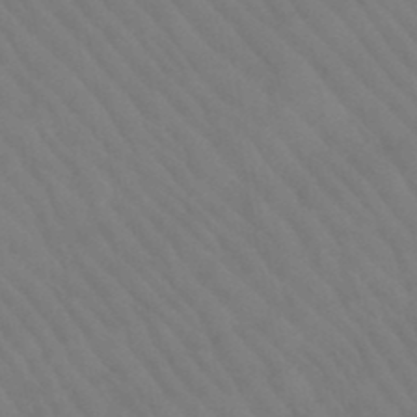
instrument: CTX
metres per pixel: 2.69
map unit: lHb
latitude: -47.5021
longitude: 75.5022
